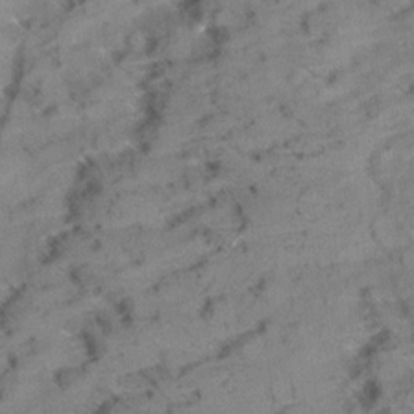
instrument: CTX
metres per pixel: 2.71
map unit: Aa
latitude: 9.5749
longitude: -139.9528
